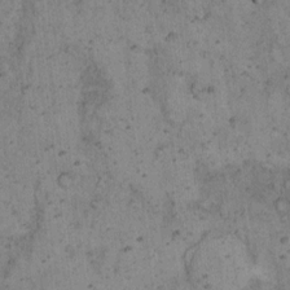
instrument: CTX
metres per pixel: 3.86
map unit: Hto
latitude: 8.2523
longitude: -58.9703
